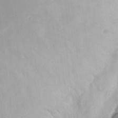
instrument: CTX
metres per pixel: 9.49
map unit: eHh
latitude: 4.6301
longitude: -72.4034
